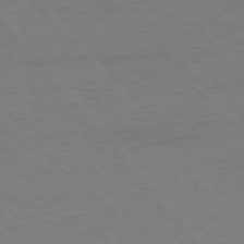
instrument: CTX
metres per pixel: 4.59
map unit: Ap
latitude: -76.3495
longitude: -88.3657
